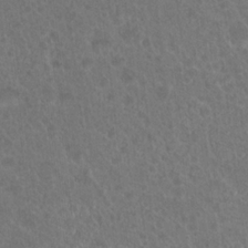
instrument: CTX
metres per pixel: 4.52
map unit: Hto
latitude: 19.4615
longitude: -40.1577
